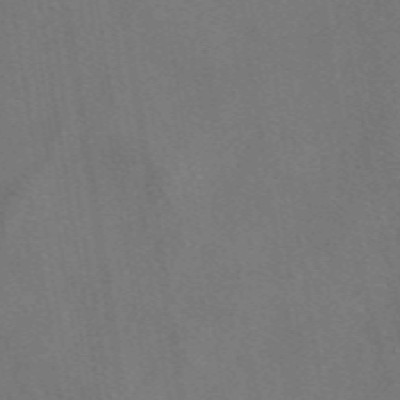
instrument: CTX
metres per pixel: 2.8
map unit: eAb
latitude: 46.5735
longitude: 111.5399
